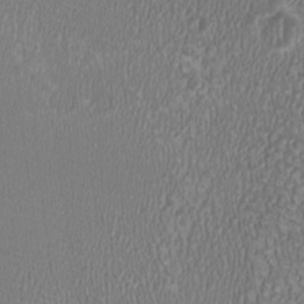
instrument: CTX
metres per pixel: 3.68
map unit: HNhu
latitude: -3.1998
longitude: -1.1214
